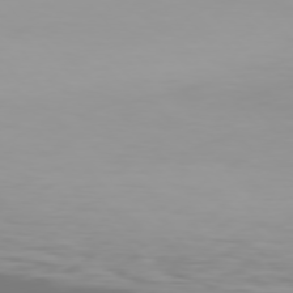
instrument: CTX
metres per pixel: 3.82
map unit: Hpe
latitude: 75.8772
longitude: -143.2159
